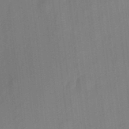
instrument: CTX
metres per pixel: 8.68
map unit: eHh
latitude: 5.8961
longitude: -73.9151
